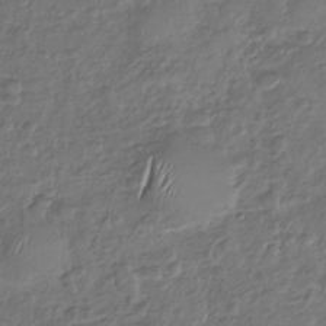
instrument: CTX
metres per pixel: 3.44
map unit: Nhu
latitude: -30.7085
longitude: -61.5371
